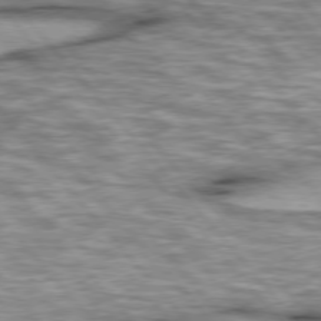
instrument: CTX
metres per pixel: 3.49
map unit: lApd
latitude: 76.1766
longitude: -49.3104
